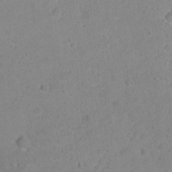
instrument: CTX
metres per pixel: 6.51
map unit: eHh
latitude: 1.8583
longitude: -55.9906
